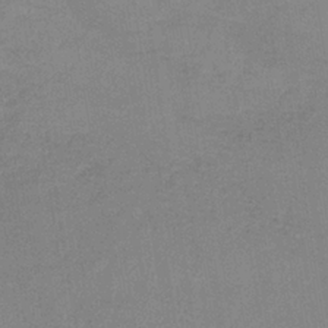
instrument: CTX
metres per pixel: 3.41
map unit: HNb
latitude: -34.5574
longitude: 54.8408
